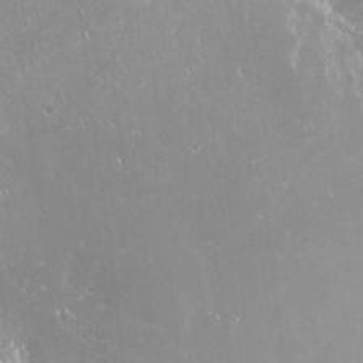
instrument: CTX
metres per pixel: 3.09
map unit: Ht
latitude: -14.2929
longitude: -42.7624
